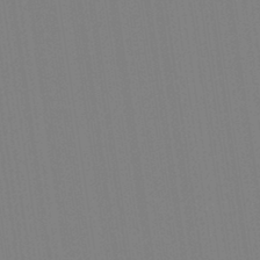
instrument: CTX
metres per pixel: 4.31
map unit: Aa
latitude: 33.4993
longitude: -142.7435
